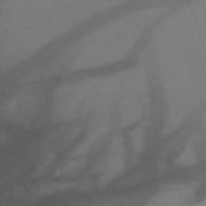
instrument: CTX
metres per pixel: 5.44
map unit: HNb
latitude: -51.3887
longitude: -46.3279
